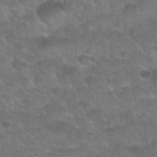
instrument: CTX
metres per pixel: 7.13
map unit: Nhu
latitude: 30.8380
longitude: -51.8772
